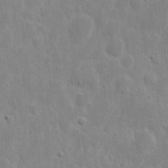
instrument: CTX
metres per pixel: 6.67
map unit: eHh
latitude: 8.0822
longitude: -71.4615
